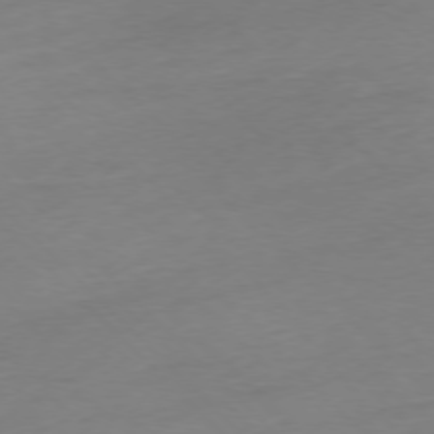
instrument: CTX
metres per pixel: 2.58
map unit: Ap
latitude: -77.1431
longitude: -63.1403
